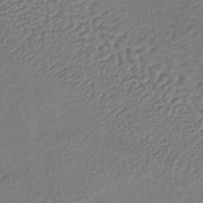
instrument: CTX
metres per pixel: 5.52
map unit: lHb
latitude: -37.3698
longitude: 59.7666
